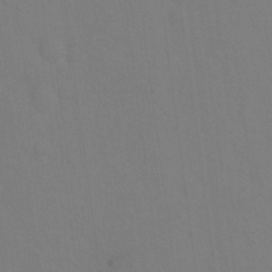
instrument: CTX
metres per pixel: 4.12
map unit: Hto
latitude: -1.1620
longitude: -34.0633
